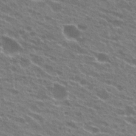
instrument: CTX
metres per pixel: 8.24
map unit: Hto
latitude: 23.5749
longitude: -38.1956
